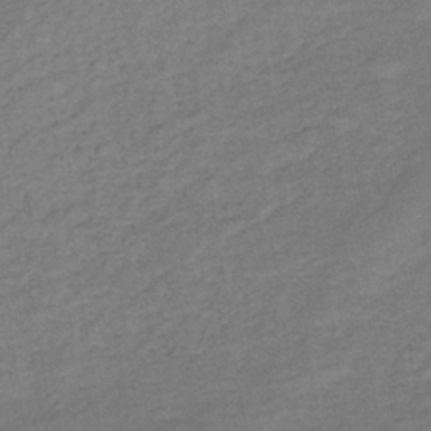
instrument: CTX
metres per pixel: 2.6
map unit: lHb
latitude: -34.3117
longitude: 65.2754
